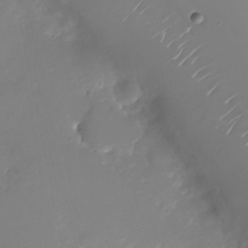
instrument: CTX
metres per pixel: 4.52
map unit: Nhu
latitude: -26.7463
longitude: -73.2726
